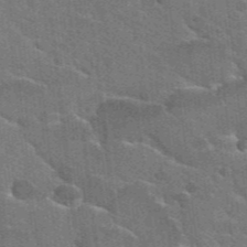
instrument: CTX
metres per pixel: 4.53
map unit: Hto
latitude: 25.9717
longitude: -36.9892
